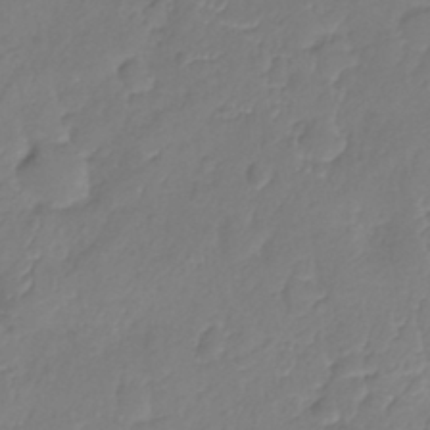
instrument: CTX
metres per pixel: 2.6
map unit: Nhu
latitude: -11.9556
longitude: -22.7057
